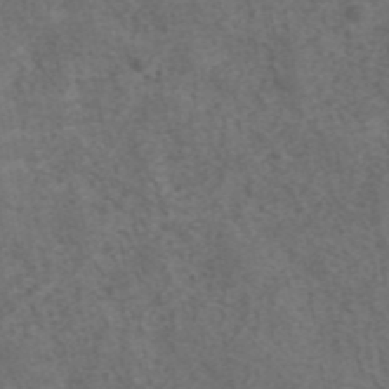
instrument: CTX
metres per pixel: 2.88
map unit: eAb
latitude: 43.4993
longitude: 105.7855
